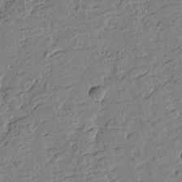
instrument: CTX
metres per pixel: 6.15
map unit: Htu
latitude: -2.4062
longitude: -175.8017
